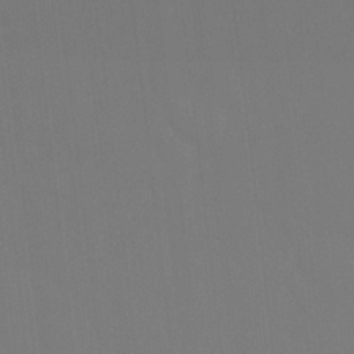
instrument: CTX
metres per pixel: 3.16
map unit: Nhu
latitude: 22.9136
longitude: -66.0255
